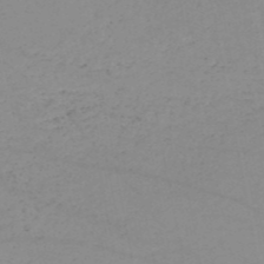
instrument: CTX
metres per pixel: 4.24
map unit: HNb
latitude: -51.1998
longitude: -53.3104
